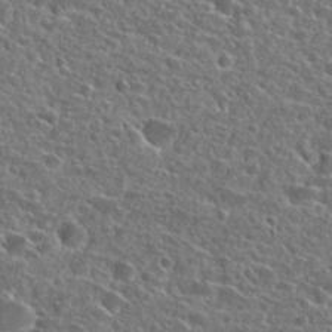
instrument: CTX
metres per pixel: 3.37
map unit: Hto
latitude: 25.1403
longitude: -46.7813
